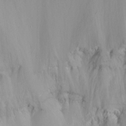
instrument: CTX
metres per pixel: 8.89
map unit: Ht
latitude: -14.0094
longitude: -57.3670
